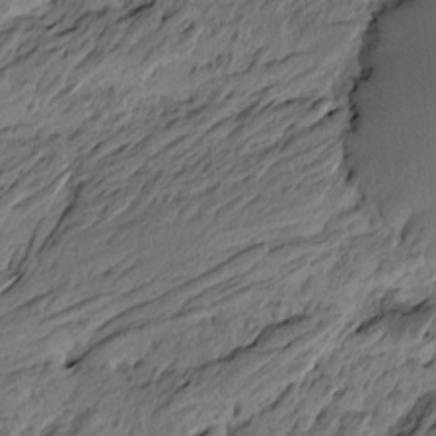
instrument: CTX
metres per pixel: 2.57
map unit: Htu
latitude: -6.3117
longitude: -179.3104
